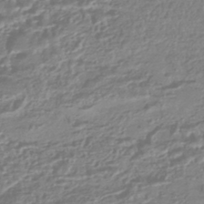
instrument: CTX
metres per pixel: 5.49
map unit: HNhu
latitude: -44.6519
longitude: 100.0661
